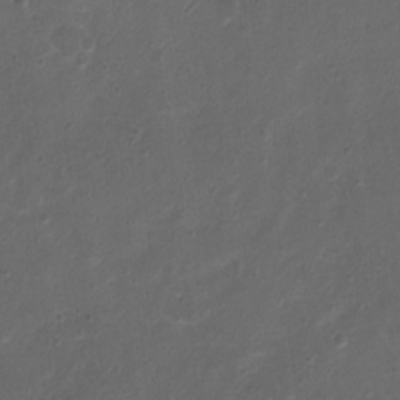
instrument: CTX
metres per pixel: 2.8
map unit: Ht
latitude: 1.3103
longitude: -25.4993
